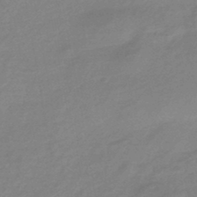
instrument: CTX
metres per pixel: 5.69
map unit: eHb
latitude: -45.6344
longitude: 90.0283
